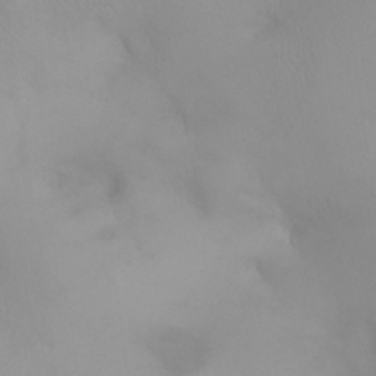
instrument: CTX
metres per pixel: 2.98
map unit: eHh
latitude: 25.7827
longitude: -64.5924
